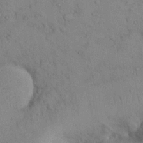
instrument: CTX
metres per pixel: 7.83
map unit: Nhu
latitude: 28.3278
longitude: -70.7813
